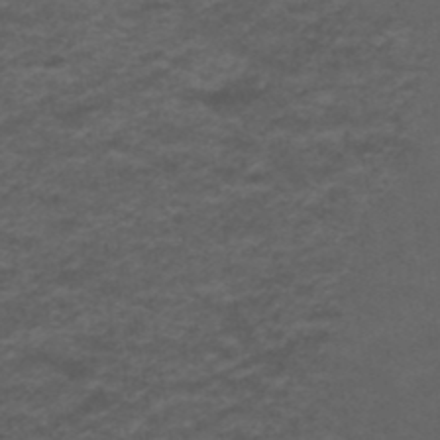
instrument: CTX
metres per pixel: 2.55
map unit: ANa
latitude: 39.5182
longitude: 23.6344
